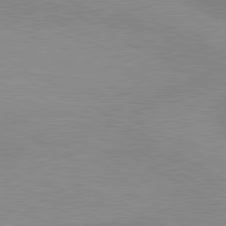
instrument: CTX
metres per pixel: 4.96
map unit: lApd
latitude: 80.6868
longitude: 126.1038
